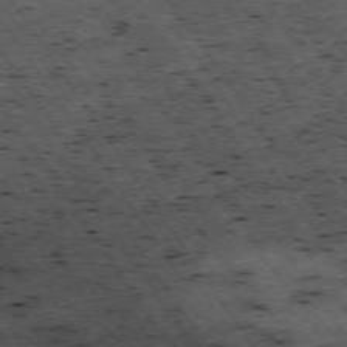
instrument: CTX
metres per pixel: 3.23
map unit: Hpe
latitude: -74.3118
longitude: 3.5021
